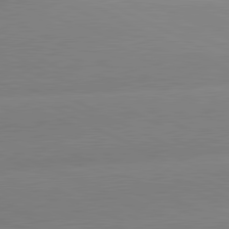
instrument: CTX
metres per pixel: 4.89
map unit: lApd
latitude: 81.1214
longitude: -151.2726
